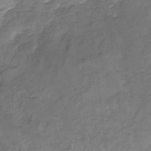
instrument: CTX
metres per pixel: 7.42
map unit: Nhu
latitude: -25.8044
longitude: -56.8191
